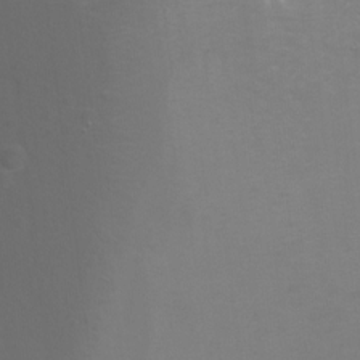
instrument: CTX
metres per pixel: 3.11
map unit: Ht
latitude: -6.4062
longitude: -34.8569
